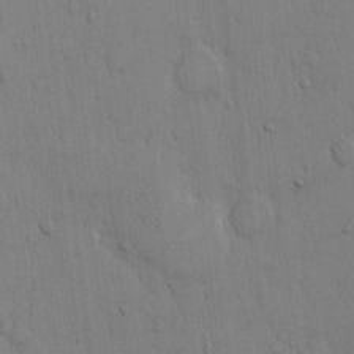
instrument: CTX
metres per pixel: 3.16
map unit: Hto
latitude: 11.1781
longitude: -57.8016
